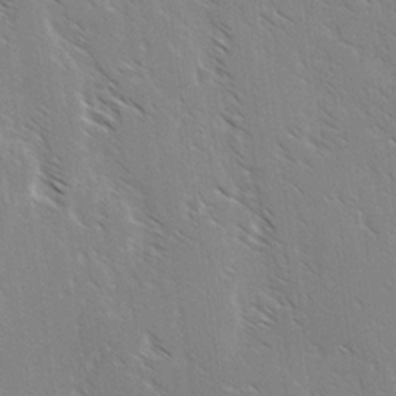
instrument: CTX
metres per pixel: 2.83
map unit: lAvf
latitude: -3.9556
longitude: -113.2348
